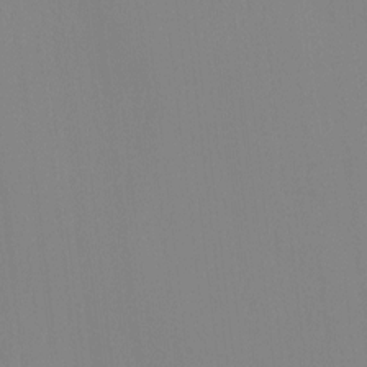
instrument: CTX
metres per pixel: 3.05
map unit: Ave
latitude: 2.8947
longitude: -112.9136
